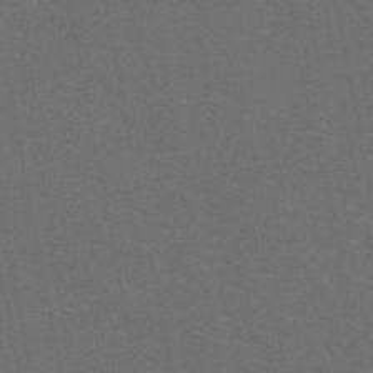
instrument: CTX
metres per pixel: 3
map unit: eAb
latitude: 47.4805
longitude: 116.5006
